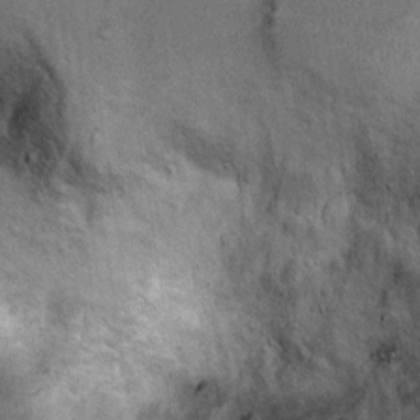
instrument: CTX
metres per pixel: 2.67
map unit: Ht
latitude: 8.6868
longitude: -36.1389
